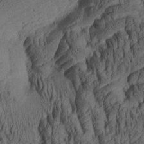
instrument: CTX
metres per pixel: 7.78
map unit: lAa
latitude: 4.9325
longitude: -115.2914
